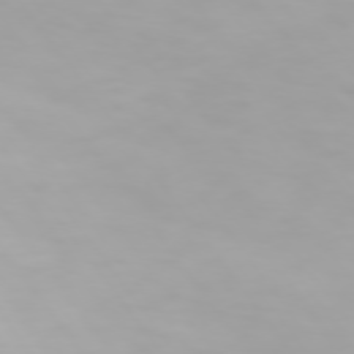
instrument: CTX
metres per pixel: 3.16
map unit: Hpe
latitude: 74.1389
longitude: -129.0836
